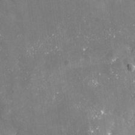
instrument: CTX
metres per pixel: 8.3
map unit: Nhu
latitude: -24.3684
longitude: -57.4615
